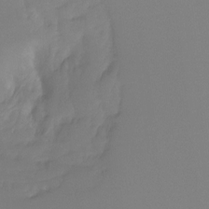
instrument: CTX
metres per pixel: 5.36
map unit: Hto
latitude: -8.3495
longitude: -48.5735
